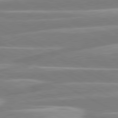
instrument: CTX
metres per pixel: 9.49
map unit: lApd
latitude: 80.5168
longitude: -130.3468
